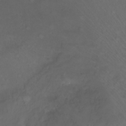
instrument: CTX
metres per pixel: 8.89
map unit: Nhu
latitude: -7.9556
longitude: -73.0648
